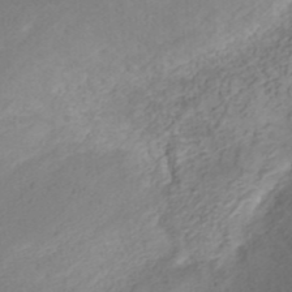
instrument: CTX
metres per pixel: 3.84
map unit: ANa
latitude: 36.2901
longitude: 13.5399
